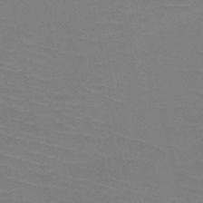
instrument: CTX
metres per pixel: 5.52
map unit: HNb
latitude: -49.0676
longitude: -48.9892
